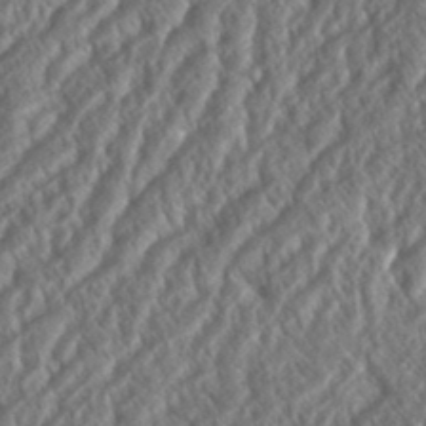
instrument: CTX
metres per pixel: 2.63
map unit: eHh
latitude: 37.1970
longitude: -138.5168
